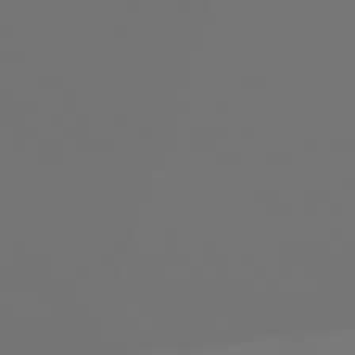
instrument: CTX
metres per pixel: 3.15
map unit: Hpe
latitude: 76.8380
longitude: -166.0255
